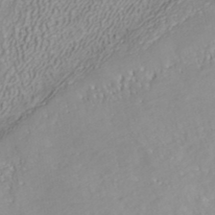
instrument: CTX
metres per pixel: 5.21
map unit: ANa
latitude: 40.2522
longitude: 22.3118
